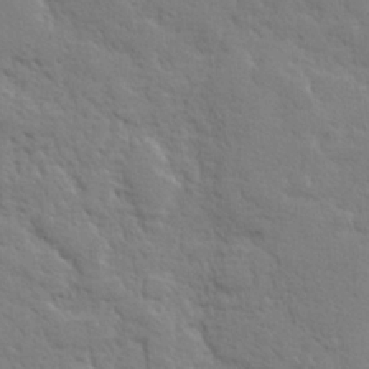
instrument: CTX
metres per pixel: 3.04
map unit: lHvf
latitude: 24.3845
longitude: 143.6343
